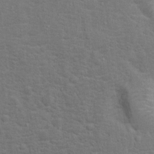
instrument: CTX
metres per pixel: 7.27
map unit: Ht
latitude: 11.1781
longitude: -39.5182
